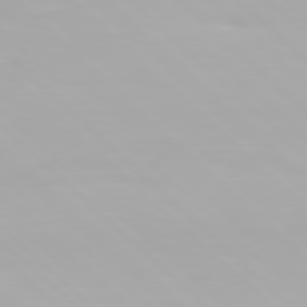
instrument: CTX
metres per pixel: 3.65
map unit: Hpe
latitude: 77.2537
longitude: -164.8191
